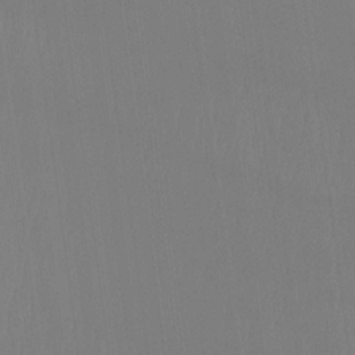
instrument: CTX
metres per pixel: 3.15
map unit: Ht
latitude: -14.4818
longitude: -53.8584
